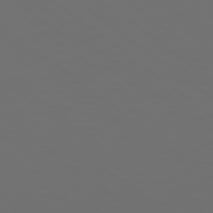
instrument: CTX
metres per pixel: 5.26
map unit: Hpe
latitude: 78.5546
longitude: -175.5371
